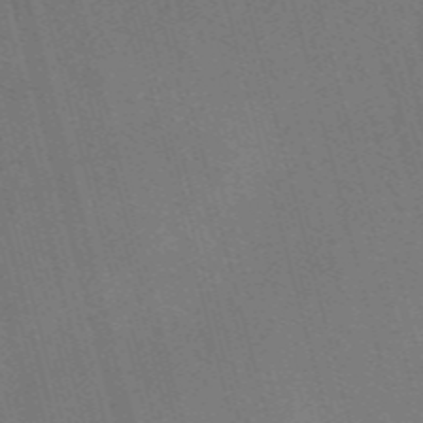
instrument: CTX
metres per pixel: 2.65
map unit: Nve
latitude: -57.8989
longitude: 62.5384
